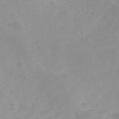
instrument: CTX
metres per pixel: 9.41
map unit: Nhe
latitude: -37.3131
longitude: -112.9703
